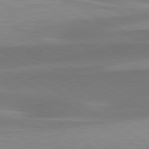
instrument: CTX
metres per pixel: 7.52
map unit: lApd
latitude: 79.7828
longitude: -93.8772
